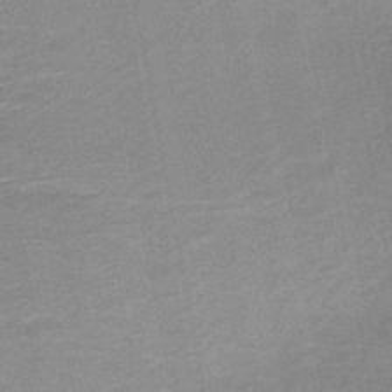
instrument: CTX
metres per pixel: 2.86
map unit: HNb
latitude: -48.2929
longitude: -42.5546
